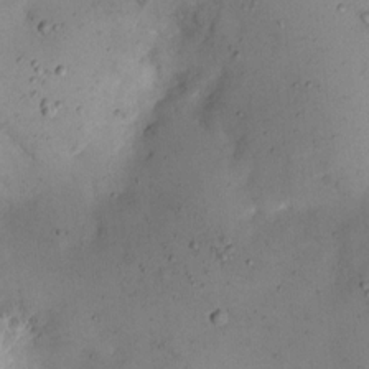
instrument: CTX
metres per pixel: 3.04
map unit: eHh
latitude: 10.5735
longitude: -62.6680
